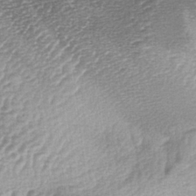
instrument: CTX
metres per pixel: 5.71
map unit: lAa
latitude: -4.1228
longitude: -128.3845
